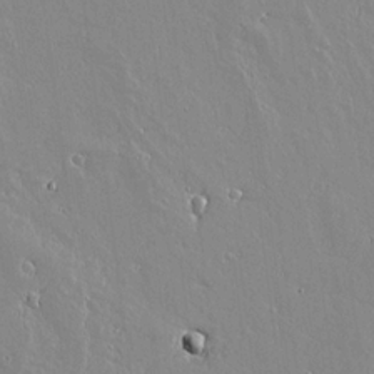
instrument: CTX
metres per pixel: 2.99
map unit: lAvf
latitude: 17.4615
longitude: -126.8380
